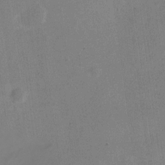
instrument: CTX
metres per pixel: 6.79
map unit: Nve
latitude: -24.8786
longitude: 106.5574
